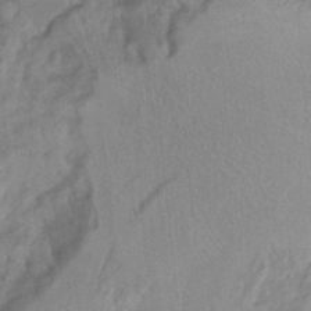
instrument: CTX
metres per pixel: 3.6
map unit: Hto
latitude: 7.1214
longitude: -34.4412
